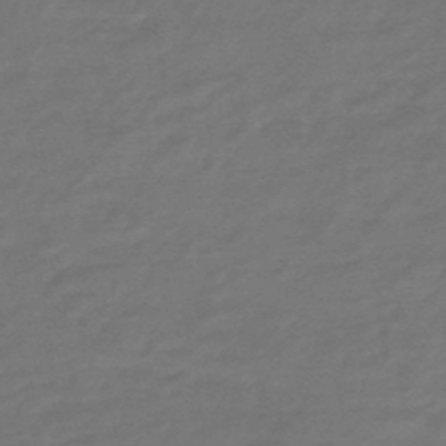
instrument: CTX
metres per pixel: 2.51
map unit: HNhu
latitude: -46.7841
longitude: 89.9367
